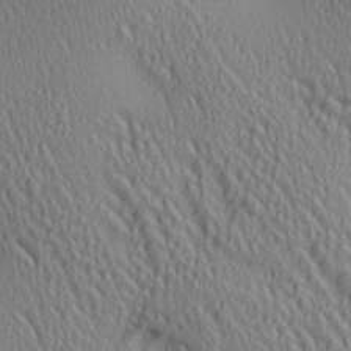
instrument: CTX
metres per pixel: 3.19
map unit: lAa
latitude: 5.2159
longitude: -117.2537
